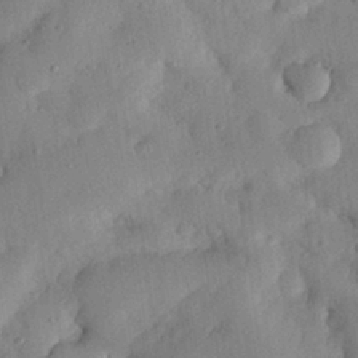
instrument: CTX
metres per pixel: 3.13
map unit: eHh
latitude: 27.7450
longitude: -76.1200
